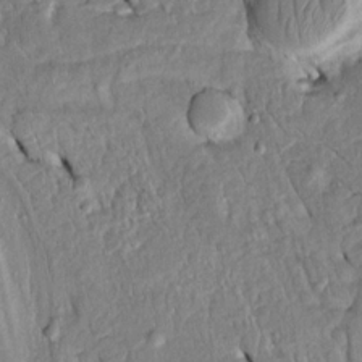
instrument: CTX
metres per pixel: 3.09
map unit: Htu
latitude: -5.3887
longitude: 153.6533
